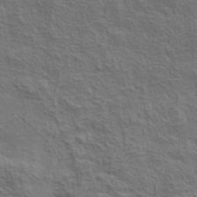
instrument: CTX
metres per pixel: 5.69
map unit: lHvf
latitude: 38.3845
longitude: -89.1970
